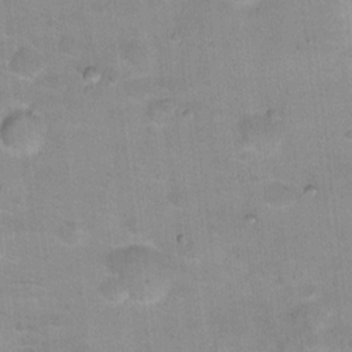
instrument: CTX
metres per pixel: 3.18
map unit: Hto
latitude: 16.8569
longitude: -38.9703
